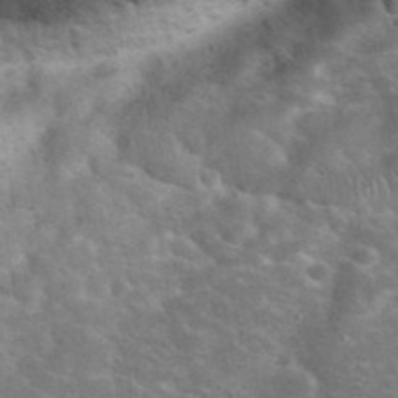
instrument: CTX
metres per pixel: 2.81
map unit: eHh
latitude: 38.3656
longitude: -65.1025
